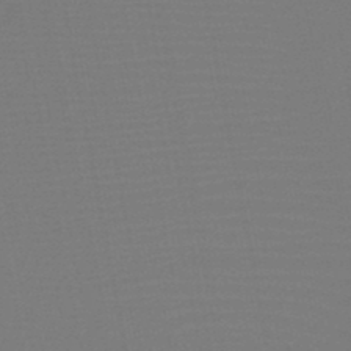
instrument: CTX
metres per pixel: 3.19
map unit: HNb
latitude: -47.0297
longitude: -42.9136
